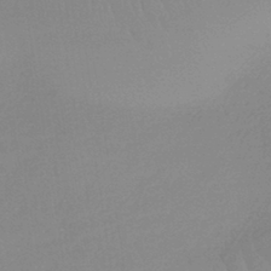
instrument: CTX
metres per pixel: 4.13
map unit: lHb
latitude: -36.2361
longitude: 69.1809
